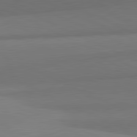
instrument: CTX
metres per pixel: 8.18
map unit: lApd
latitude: 81.9150
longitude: 154.3873
